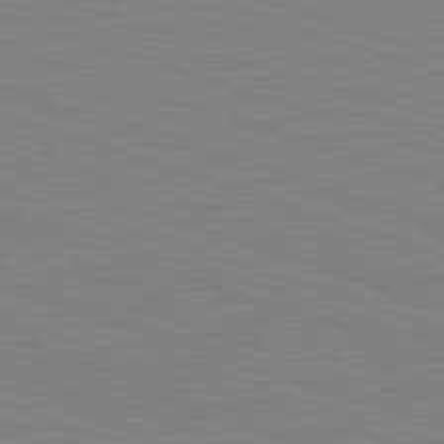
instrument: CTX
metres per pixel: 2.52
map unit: Hpe
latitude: -82.8219
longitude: 5.9556
